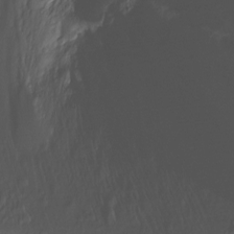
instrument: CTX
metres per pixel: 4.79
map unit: Ht
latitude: -11.6533
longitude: -35.5560
